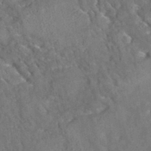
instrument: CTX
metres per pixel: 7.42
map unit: eAb
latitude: 35.3103
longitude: 111.8422
